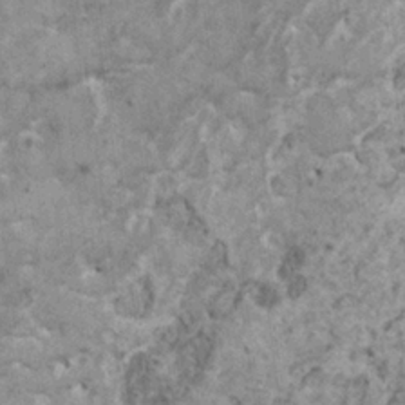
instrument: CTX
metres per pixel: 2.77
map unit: HNhu
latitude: 0.8946
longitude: 4.4629
